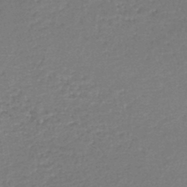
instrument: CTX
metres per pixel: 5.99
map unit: lHb
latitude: -44.1606
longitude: 59.0864
